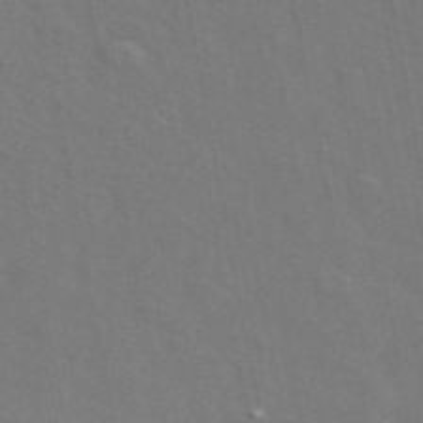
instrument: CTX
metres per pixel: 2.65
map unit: ANa
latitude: 48.6302
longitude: -75.9717
